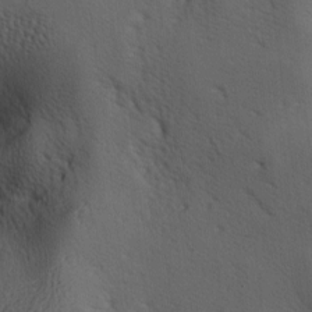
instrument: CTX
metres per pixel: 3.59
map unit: lAa
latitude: -7.0675
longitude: -124.1200
